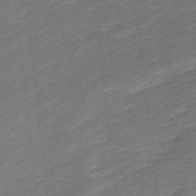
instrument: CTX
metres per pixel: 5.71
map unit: Ave
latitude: 16.9892
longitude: -137.3860
